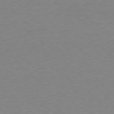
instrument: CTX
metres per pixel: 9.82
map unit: Ap
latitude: -77.1620
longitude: -92.6868
